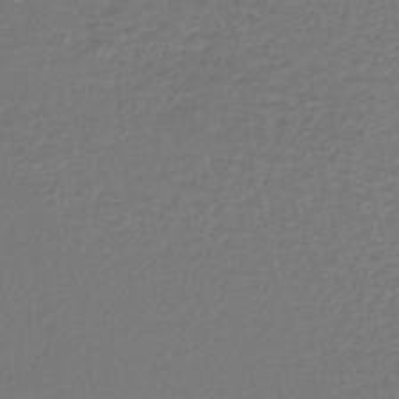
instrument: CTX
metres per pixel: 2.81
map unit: lHb
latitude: -41.7100
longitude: 72.6518
